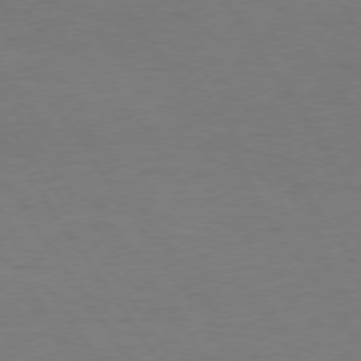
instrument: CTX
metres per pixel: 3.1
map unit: Hpe
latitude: 74.0822
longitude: -130.1956
